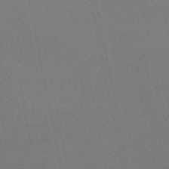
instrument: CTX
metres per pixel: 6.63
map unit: lHb
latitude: -45.8233
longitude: 60.9353
